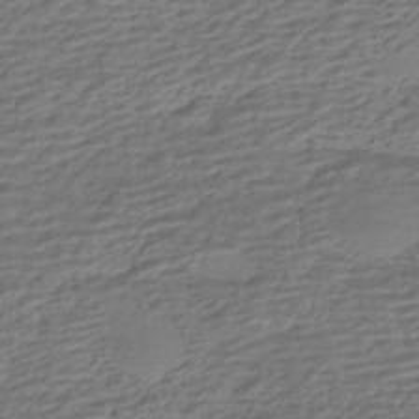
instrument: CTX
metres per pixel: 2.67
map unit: HNhu
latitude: -42.7841
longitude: 101.1809
